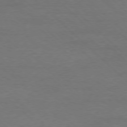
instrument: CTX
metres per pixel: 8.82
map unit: Ap
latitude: -77.9556
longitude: -68.8758
